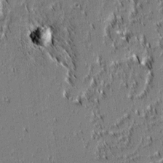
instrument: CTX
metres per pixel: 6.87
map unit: lAvf
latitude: 1.4615
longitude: -106.5168
